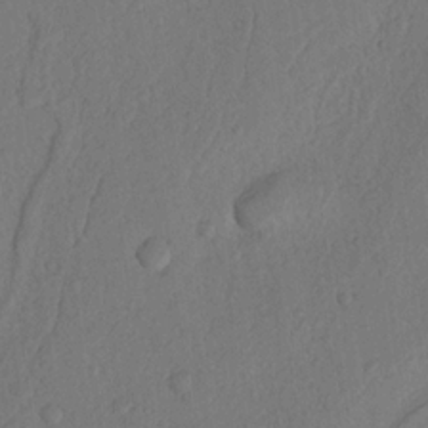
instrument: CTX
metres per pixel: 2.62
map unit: Nhu
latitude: 19.3481
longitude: -76.7624
